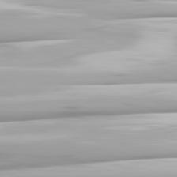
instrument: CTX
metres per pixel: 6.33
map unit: lApd
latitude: 81.5182
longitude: -139.5938
